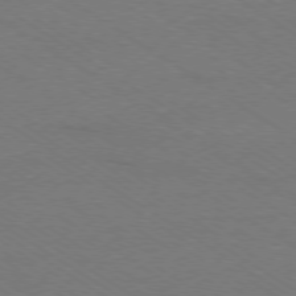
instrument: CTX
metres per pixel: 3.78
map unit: Ap
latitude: -79.1998
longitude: -84.9136
